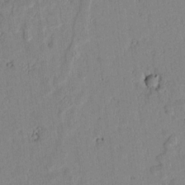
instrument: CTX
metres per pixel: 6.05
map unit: lAvf
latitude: 6.2334
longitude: 168.8974
